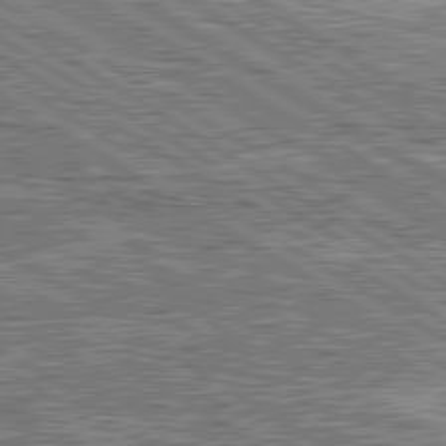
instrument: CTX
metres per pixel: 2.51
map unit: lApd
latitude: 80.5924
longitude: 173.2187
